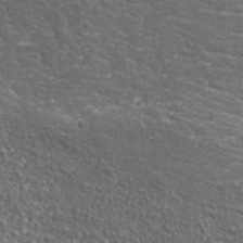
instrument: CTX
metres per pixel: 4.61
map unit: lHvf
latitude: 38.2900
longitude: -88.3468
